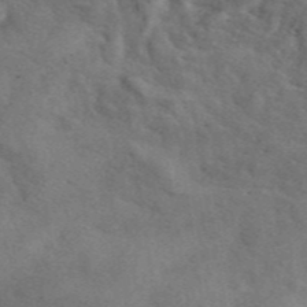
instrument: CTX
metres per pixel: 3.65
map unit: eAb
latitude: 41.5182
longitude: 109.5210
